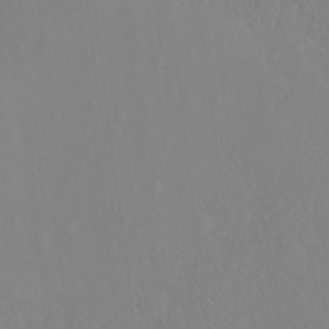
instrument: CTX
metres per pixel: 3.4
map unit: Ht
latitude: -14.2740
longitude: -56.6868
